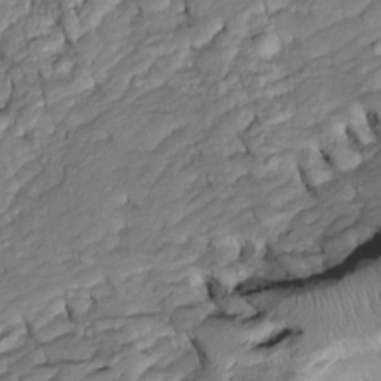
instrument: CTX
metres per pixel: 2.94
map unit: Htu
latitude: -6.6329
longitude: 154.4062
